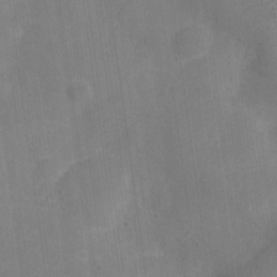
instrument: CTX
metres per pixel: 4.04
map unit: Nve
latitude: -25.8800
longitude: 105.4454
